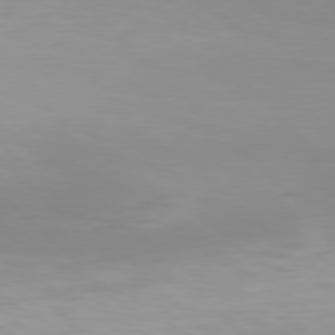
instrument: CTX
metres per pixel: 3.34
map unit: Hpe
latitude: 77.4048
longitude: -132.2145
